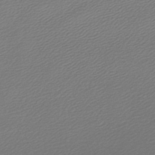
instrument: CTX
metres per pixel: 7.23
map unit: lHb
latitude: -47.1053
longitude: 60.3495
